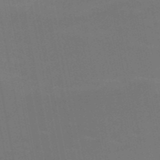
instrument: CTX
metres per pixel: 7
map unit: HNb
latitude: -51.6533
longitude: -45.7260
